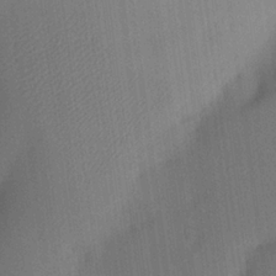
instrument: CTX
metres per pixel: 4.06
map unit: Aa
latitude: 22.3656
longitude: -147.3482
